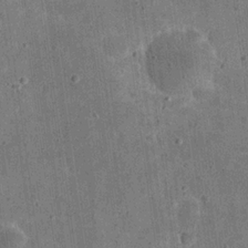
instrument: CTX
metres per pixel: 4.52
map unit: eHh
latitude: 21.2726
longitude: -63.5182
